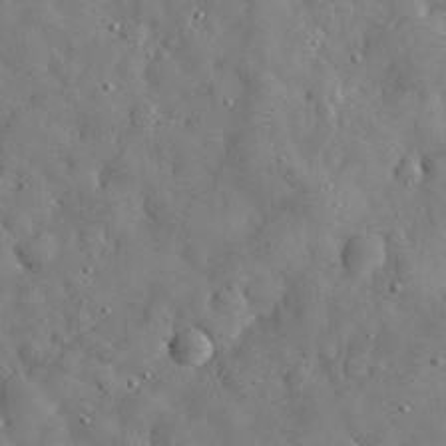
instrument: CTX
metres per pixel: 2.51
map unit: eHh
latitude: 30.5735
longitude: -73.5183
